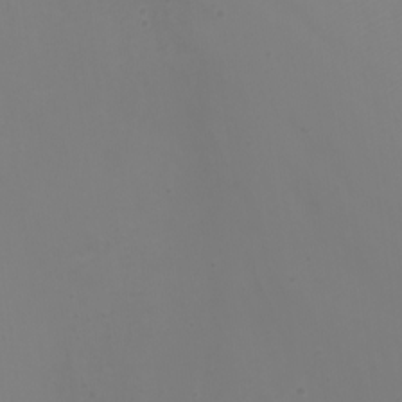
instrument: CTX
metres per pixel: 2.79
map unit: Nhu
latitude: -8.2928
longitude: -81.8772
